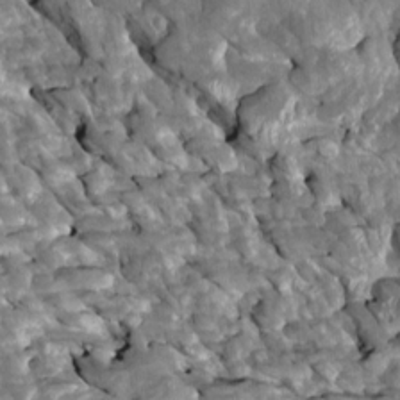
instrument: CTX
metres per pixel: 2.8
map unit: Htu
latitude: 1.2915
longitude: 142.6140
